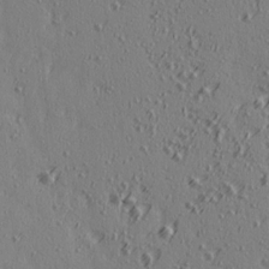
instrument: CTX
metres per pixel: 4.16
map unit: Ave
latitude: 14.6113
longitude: -105.9717
